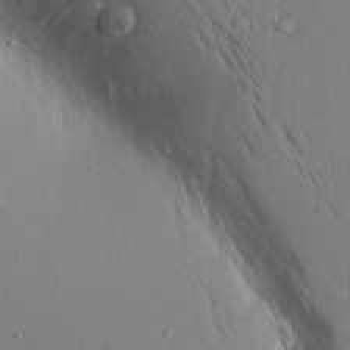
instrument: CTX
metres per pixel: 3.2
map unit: Aa
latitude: 17.2348
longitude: -148.1578
